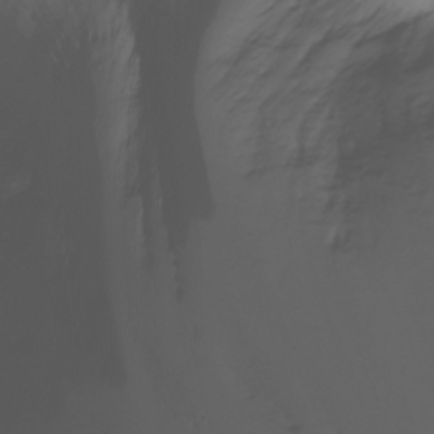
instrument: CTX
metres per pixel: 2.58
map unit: Nhu
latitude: -4.7274
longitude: -77.2537
